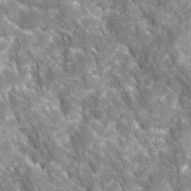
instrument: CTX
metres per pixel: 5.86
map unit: Ave
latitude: 16.5168
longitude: -131.3293
